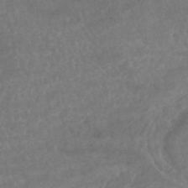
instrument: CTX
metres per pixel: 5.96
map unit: HNhu
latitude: -45.7289
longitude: 97.8800
